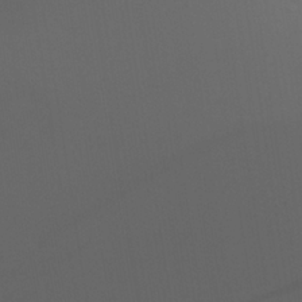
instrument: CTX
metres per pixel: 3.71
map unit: Aa
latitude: 24.1199
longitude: -136.4412
